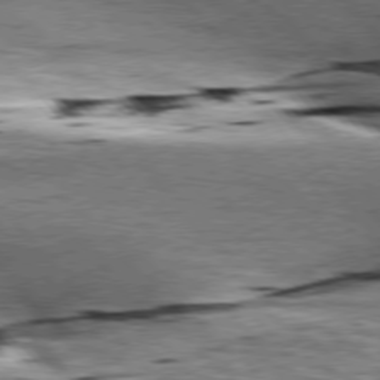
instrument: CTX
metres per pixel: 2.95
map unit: lApd
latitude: 76.6490
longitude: -61.3859
